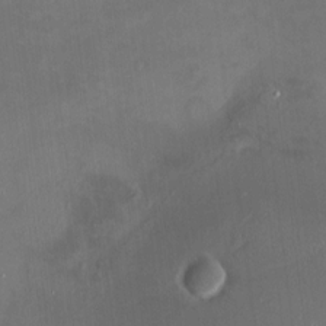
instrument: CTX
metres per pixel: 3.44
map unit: HNhu
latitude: 7.2915
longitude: 9.4265
